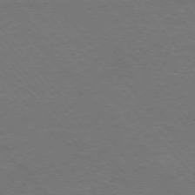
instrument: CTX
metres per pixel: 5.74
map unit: Ap
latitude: -75.8234
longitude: -68.9325
